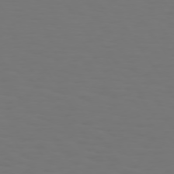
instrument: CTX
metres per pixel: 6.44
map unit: Hpe
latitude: 73.6694
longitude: -123.1592
